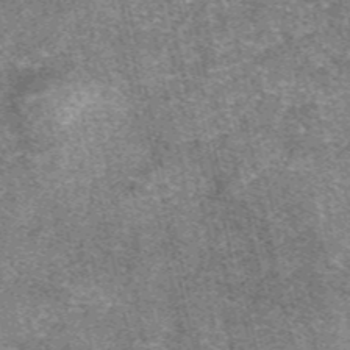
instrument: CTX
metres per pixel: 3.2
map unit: eAb
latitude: 48.0444
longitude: 104.6329
